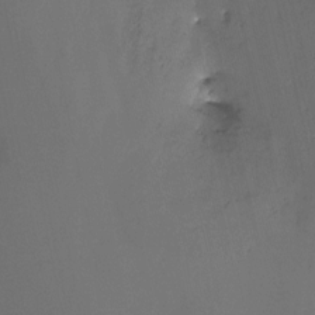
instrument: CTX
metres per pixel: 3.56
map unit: Nhu
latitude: -12.2551
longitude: -49.8394
